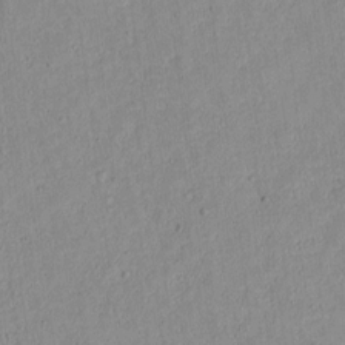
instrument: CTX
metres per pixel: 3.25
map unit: lAvf
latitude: 8.5924
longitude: 167.9178
